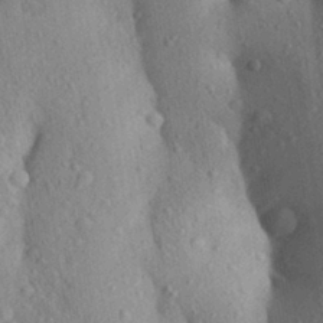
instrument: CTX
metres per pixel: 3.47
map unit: Aa
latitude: 28.6868
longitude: -148.3845
